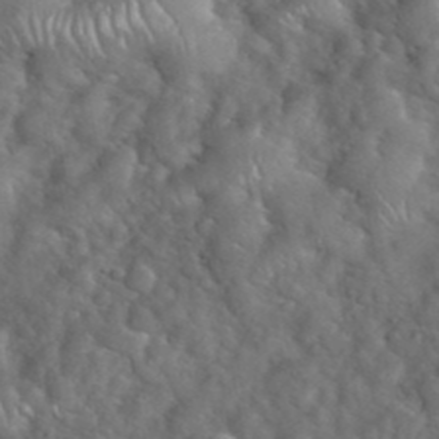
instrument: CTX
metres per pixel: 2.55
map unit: eHh
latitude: 39.7638
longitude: -57.4048
